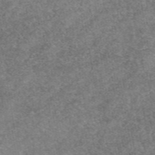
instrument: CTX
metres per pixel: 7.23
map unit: eAb
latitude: 49.6316
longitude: 105.6722
